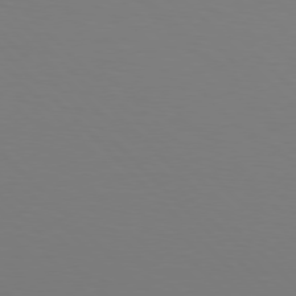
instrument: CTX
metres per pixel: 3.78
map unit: Hpe
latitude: 77.1025
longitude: -167.8016
